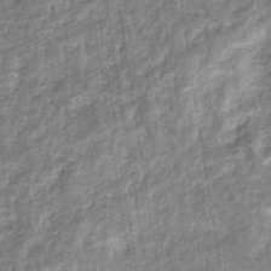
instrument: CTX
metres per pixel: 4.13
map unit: eHb
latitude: -36.1983
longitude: 76.4818
